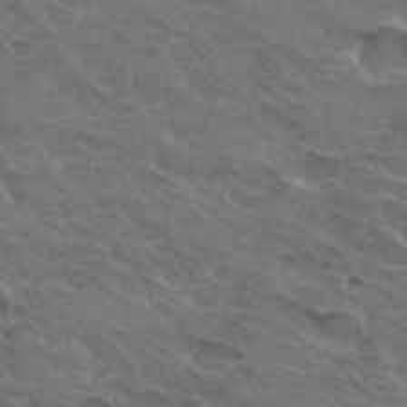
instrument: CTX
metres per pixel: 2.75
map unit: Hto
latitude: 32.1011
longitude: -45.2537
